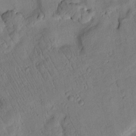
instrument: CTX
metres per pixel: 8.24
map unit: Htu
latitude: 3.1403
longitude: 178.5951
